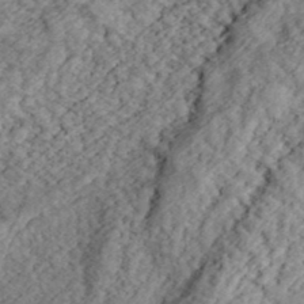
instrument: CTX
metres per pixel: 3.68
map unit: eHh
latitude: 37.5560
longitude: -79.4049
